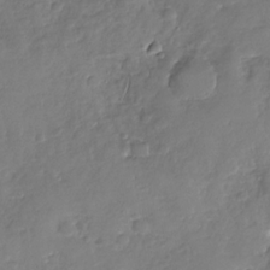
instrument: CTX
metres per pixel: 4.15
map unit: Nhu
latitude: -31.5399
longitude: -60.9702
